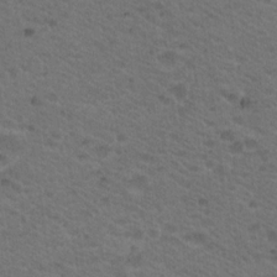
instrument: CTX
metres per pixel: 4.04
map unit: Nhu
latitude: 18.5168
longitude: -32.6868
